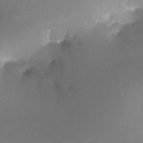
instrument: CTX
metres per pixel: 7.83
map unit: Nhu
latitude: -11.2376
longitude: -40.6679
